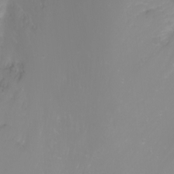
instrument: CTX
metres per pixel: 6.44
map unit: Htu
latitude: -0.4440
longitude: -77.6694
